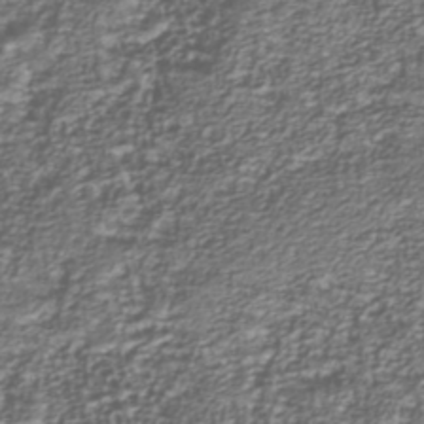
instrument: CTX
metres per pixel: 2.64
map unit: Nhu
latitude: -39.0298
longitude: -82.8946
